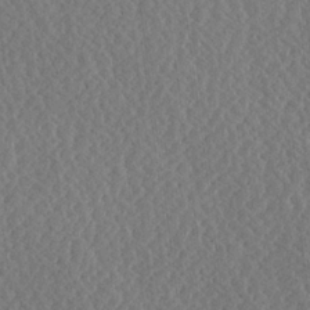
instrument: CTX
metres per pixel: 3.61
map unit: Ave
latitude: 23.9906
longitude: -134.5923
